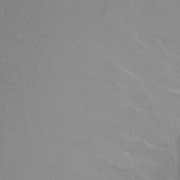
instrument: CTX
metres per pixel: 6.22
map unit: Ht
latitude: 2.4979
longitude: -33.6883
